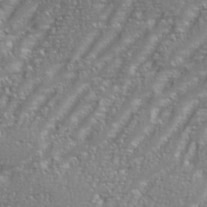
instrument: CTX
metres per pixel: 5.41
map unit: eHh
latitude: 35.2537
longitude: -133.8394
